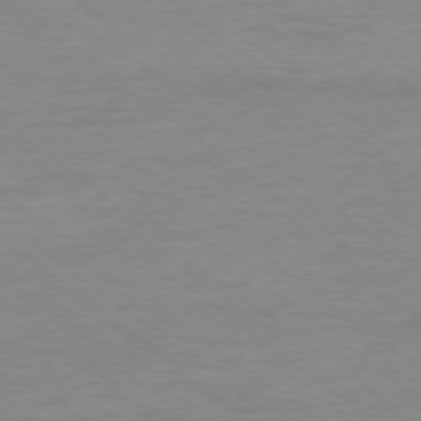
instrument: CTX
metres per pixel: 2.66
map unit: Ap
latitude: -78.5762
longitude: -89.2537
